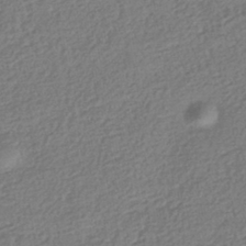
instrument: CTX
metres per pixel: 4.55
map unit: HNhu
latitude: -42.2361
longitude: 98.2739
